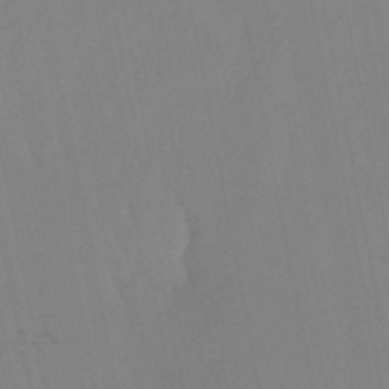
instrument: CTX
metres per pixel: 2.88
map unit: lHb
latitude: -48.0661
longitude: 71.9745
